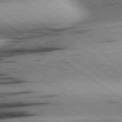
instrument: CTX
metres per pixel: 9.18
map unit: lApd
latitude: 78.9892
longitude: -155.8772
